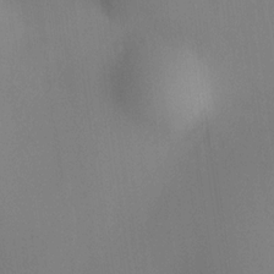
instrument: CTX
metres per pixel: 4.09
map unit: HNhu
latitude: 12.7624
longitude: 11.5777
